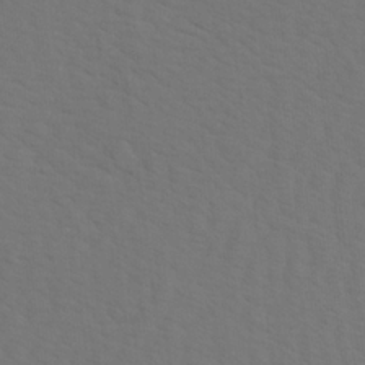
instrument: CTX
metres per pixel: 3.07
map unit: Aa
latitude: 19.5749
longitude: -142.1011
